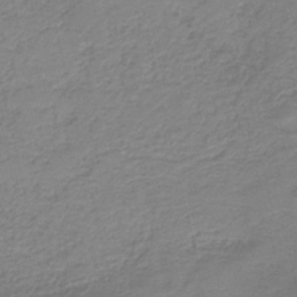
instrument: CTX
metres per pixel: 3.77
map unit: HNb
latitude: -40.3117
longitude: 50.1228
